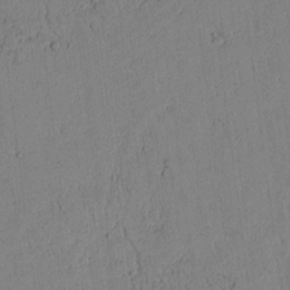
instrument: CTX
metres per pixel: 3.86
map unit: lAvf
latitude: 7.7639
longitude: 169.5399
